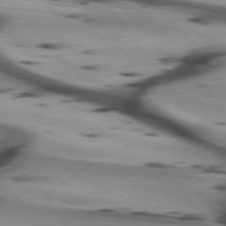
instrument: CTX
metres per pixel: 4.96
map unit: lApd
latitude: 75.2915
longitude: -65.0647
